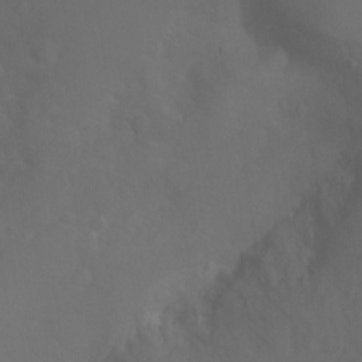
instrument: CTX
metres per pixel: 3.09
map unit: Ht
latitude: -10.1984
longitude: -37.3482
